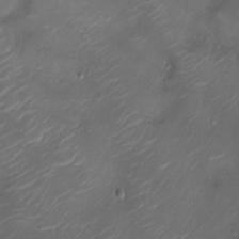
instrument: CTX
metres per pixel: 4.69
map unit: Nhu
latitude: -10.2740
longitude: -20.3090
